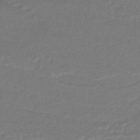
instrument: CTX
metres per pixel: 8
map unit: HNhu
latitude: -46.9352
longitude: 96.0094
